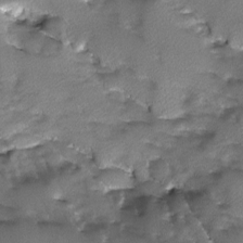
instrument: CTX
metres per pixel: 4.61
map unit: Ave
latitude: -10.2362
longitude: -117.7828
